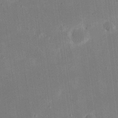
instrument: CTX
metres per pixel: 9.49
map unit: eHh
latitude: 20.4790
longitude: -69.7828
